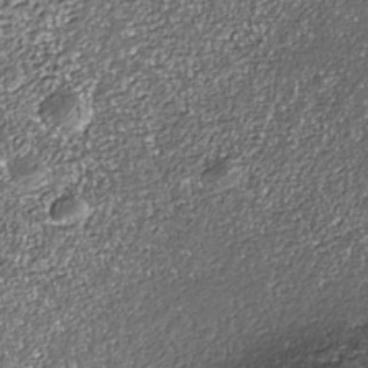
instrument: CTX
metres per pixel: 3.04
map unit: Nhe
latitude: -36.3684
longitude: -87.5749
